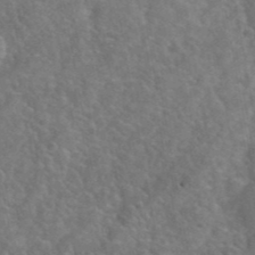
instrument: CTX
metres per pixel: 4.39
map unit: eHh
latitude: 40.5167
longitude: -57.8205
